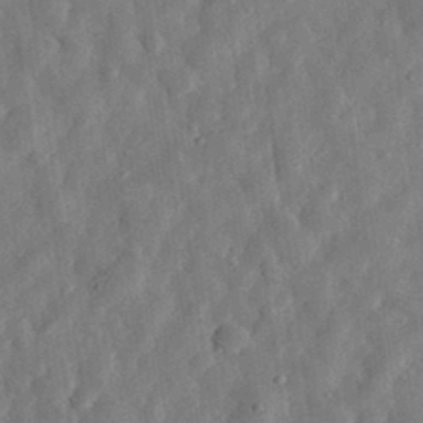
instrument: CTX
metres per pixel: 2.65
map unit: eHh
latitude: 32.0633
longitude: -75.4615
